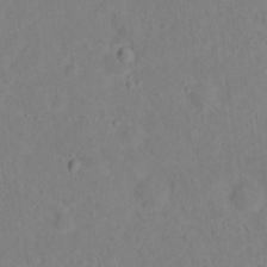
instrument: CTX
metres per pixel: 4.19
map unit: Nhu
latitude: 13.4238
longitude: -36.3090
